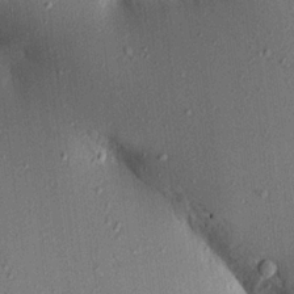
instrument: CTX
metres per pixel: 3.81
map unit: Aa
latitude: 16.9136
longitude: -148.7057
